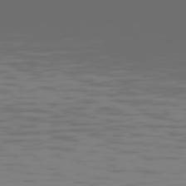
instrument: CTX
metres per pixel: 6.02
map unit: Hpe
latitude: 75.2348
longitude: -128.2522
